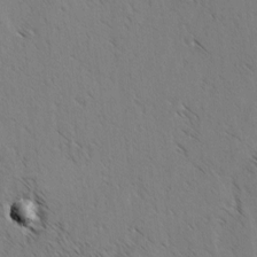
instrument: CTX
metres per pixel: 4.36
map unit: lAvf
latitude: -3.8233
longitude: -114.5167
